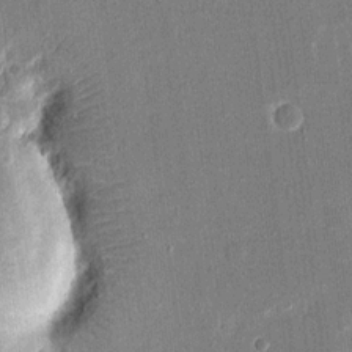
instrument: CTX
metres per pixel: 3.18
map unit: eHh
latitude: 16.9136
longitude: -70.6112
